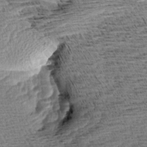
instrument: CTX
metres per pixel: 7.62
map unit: Aa
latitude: 7.7450
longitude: -137.6127
